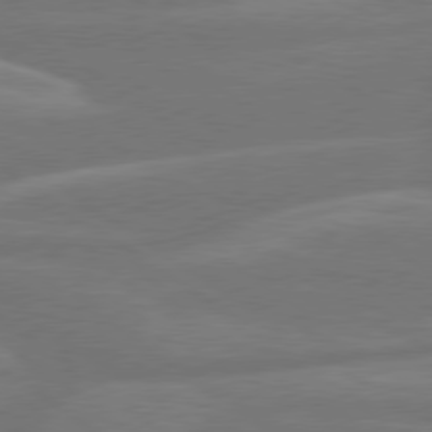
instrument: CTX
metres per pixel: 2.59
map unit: Hpe
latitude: 78.9892
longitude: -127.8961
